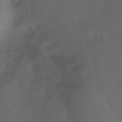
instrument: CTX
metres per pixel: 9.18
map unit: Nhu
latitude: -7.6910
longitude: -45.8016
